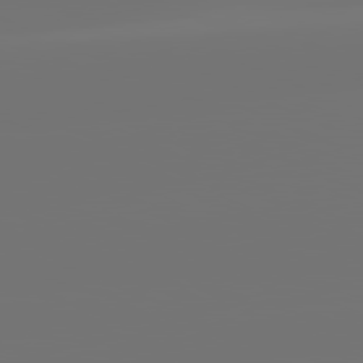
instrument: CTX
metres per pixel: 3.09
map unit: lApd
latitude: 81.6883
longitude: -153.0648
